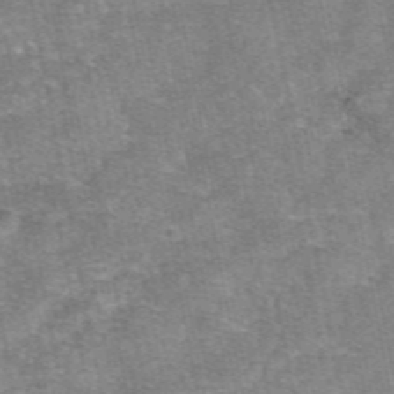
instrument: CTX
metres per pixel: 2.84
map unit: eAb
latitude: 47.8584
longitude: 103.7478
